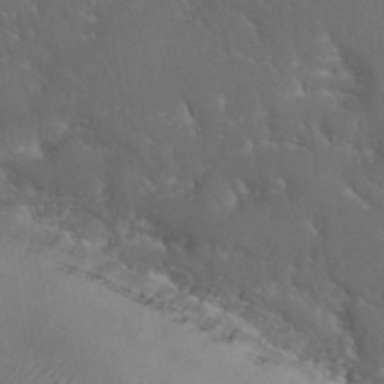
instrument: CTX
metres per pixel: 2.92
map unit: Nhu
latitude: 28.5357
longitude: -65.8961
